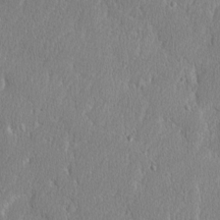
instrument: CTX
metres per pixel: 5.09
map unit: lAvf
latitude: -8.1228
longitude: -112.4223
